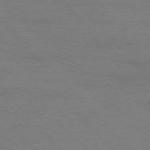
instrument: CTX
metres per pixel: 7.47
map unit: Ap
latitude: -77.3888
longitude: -87.8394
